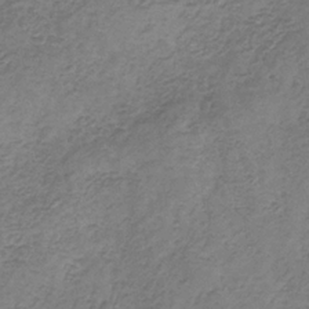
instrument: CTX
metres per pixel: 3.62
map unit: HNb
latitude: -32.1795
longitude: 59.5399
